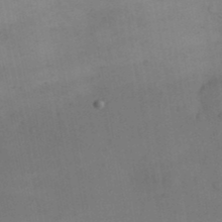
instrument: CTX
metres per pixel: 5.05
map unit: Nhu
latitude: 26.9514
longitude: -69.7450
